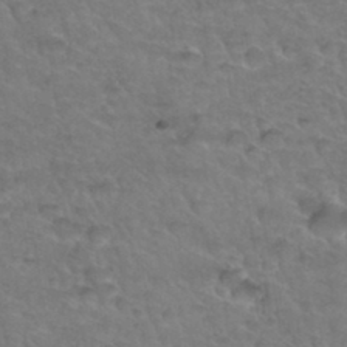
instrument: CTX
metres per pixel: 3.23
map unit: Hto
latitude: 34.4412
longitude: -46.9703
